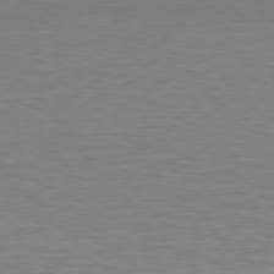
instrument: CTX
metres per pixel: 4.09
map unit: Hpe
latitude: 78.4223
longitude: -122.2145
